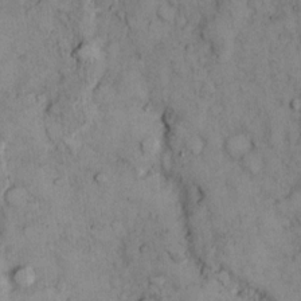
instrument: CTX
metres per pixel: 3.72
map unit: Hto
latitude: 10.7813
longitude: -60.1389
